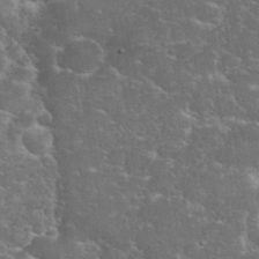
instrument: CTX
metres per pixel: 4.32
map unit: eHh
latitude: 36.3656
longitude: -61.6127
